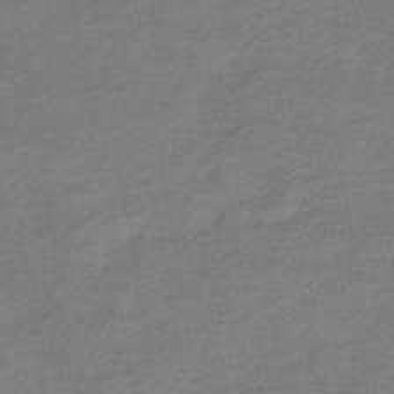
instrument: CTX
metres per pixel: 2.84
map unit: eHb
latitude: -35.6722
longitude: 77.8233
